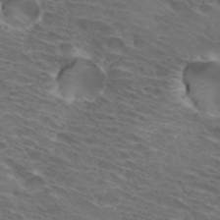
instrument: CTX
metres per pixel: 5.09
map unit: Hto
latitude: 32.8191
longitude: -44.0822
